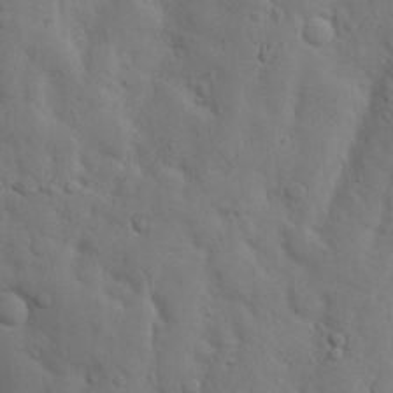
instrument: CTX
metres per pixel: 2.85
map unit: Nhu
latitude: 19.6316
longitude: -75.4049
